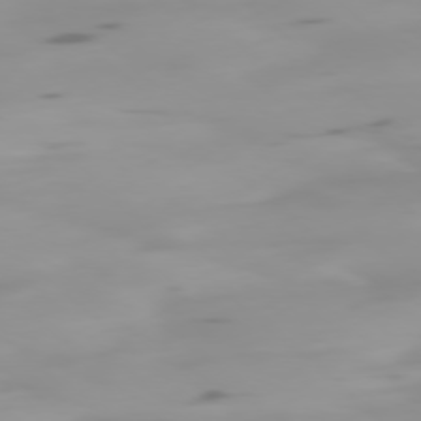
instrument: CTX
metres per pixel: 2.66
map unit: Ap
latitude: -78.2550
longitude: -64.4979
